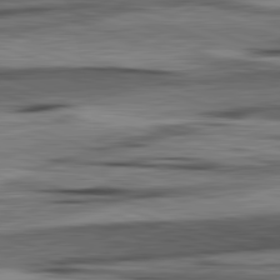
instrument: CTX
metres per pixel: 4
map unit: lApd
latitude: 82.4601
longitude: 160.6896
